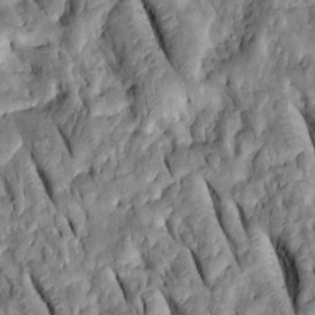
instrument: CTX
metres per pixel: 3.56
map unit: Htu
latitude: -0.8219
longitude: 148.3496
